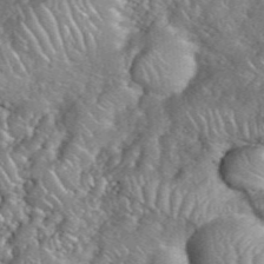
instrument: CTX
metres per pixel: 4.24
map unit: eHh
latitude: 39.0458
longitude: -58.8758
